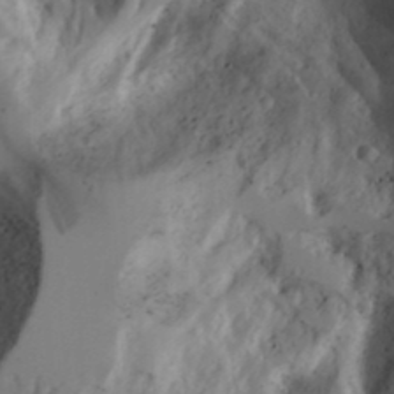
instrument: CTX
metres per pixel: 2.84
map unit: Aa
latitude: 23.5182
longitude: -131.3860
